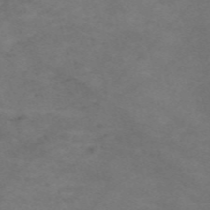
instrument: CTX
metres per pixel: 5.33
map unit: Nve
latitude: -59.1998
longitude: 59.7288
